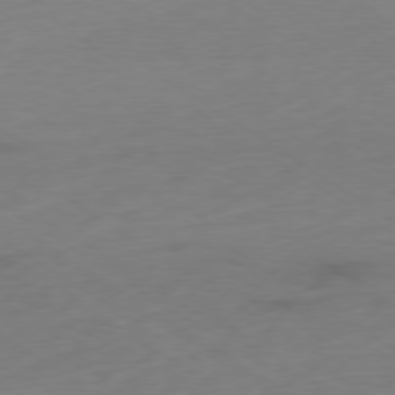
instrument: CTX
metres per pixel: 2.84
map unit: Ap
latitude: -78.5007
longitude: -58.6868
